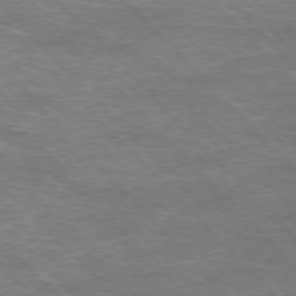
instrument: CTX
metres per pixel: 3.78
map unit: Hpe
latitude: -77.0109
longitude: -12.4979
